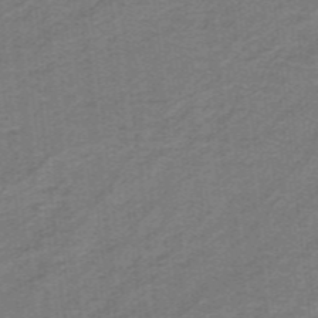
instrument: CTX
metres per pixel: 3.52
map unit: lHb
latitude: -41.7855
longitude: 54.6141
